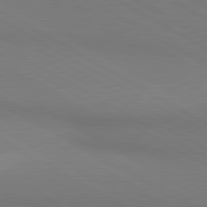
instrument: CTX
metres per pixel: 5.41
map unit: lApd
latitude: 80.8191
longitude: 147.1431
